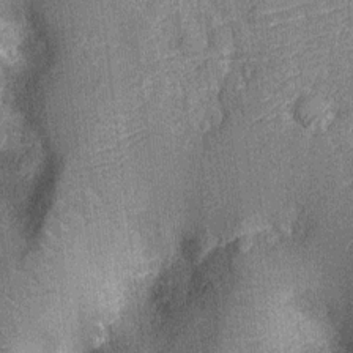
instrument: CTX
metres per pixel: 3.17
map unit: Ht
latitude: -12.0850
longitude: -23.5182
